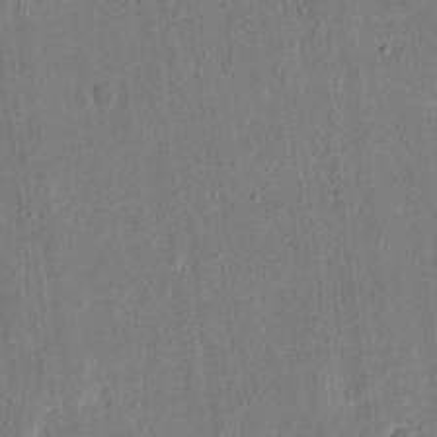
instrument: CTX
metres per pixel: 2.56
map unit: eHh
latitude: 17.1403
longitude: -70.5923
